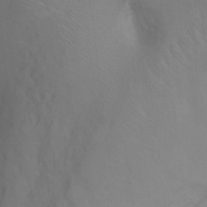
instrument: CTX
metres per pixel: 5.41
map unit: Ht
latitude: -2.3684
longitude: -33.4615
